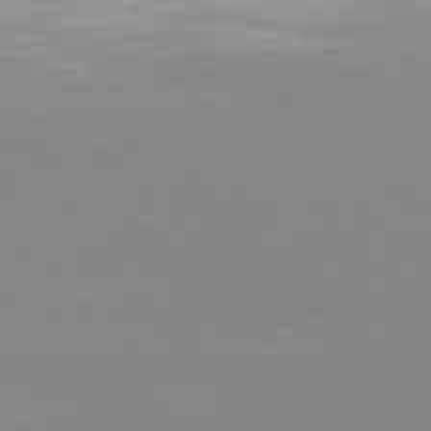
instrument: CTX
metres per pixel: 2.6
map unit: Hpe
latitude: 77.7260
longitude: -132.5168
